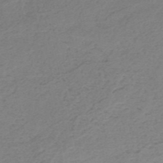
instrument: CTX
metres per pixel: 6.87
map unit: HNb
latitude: -52.8974
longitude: -52.2334
